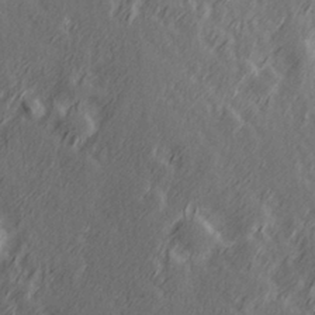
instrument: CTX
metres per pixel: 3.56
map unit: Hve
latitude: 26.3656
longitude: 146.2550
